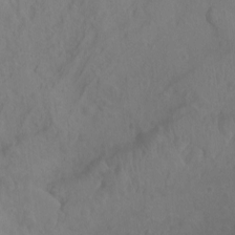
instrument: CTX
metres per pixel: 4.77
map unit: Ht
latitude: -7.6910
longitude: -19.9528
